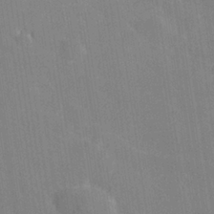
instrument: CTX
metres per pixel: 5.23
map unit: Hve
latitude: 27.0081
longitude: 143.8989
